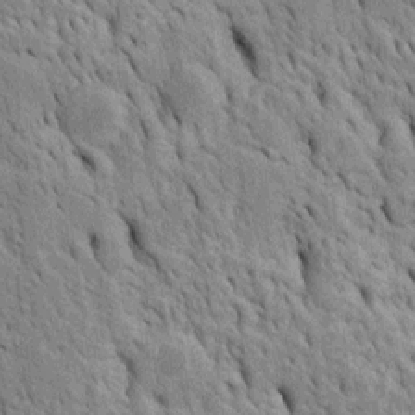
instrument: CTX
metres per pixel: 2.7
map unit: Htu
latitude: -4.6329
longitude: 152.5384
